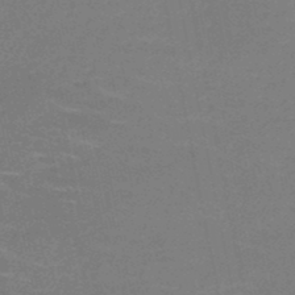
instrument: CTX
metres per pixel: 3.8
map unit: HNb
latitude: -49.7289
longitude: -48.4223
